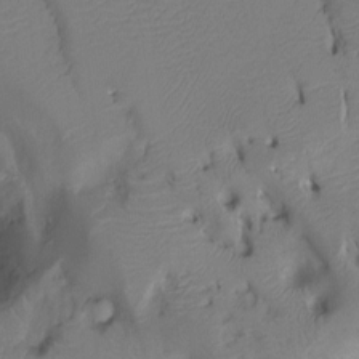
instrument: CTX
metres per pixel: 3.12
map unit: Ht
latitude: -7.9367
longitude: -28.0822
